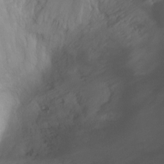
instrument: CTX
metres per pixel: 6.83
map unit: Ht
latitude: -1.2754
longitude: -18.9513
